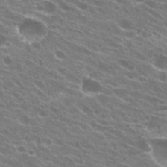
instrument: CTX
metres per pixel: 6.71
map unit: Hto
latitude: 23.1592
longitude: -38.6490
